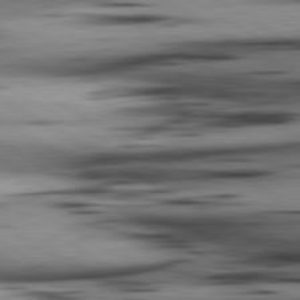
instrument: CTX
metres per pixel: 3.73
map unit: lApd
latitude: 80.5546
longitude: 158.2361
